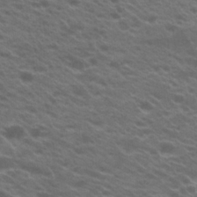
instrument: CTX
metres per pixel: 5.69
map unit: Hto
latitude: 22.2522
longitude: -37.4993
